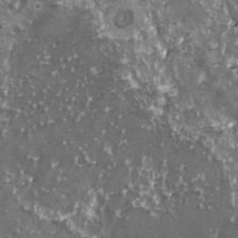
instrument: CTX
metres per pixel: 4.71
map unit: HNhu
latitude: 2.5357
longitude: 6.0850
